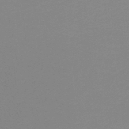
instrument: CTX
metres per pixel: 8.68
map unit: lHb
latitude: -48.0094
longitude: 64.1228
